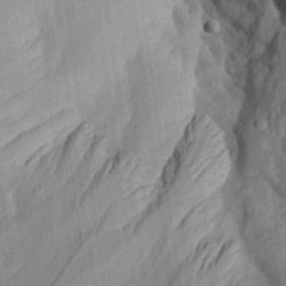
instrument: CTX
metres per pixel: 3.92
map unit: Aa
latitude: 27.2348
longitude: -134.4979
